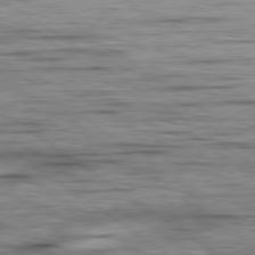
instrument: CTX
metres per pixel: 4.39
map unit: lApd
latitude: 79.2915
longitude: -155.2537
